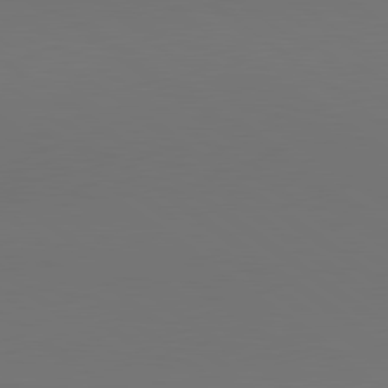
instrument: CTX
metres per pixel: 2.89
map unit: lApd
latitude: 80.8569
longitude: 153.6533
